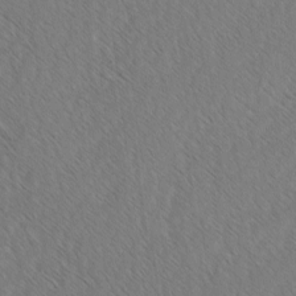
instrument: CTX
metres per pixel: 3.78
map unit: lAvf
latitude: -2.7085
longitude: -113.8205
